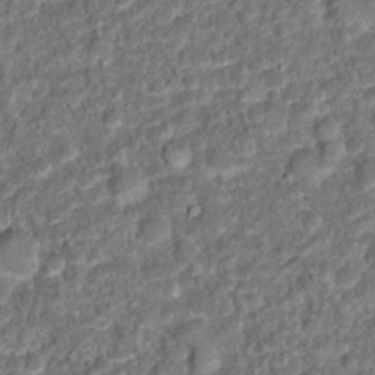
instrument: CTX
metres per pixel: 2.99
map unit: Hto
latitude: 15.6694
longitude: -39.3482
